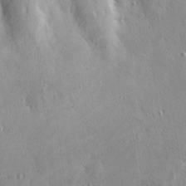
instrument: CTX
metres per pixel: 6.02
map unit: Hve
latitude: 25.5371
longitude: -93.0269
